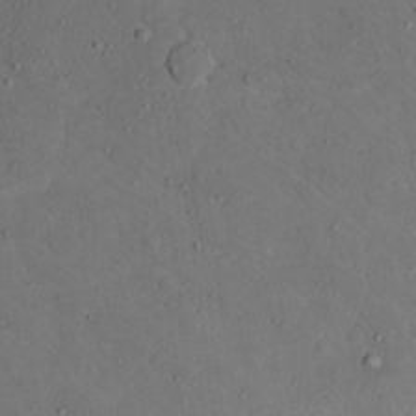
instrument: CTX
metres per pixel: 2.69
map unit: Nhu
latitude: 21.8206
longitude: -71.6694
